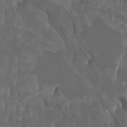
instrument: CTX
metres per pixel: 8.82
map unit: Htu
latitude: -7.1242
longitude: -66.4412
